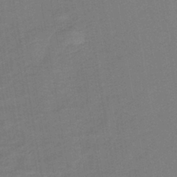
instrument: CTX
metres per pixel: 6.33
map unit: HNb
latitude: -41.9745
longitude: 50.8219
